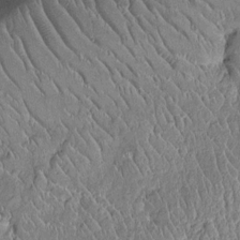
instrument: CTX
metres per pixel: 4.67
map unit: Nhu
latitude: -12.2362
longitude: -22.9514
